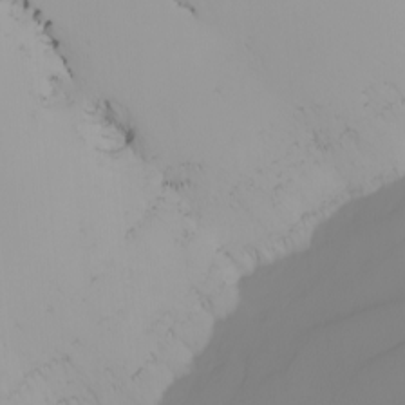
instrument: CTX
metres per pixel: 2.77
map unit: Nhu
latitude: -6.2739
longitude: -93.8016
